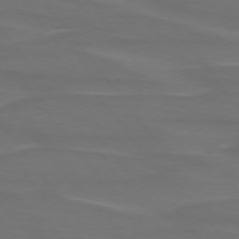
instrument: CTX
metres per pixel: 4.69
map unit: lApd
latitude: 75.1592
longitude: -79.7072
